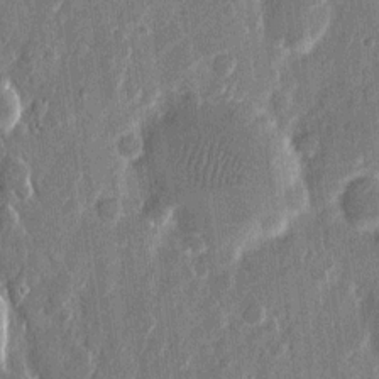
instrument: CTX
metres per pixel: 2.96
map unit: eHh
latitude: 12.0822
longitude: -71.0647
